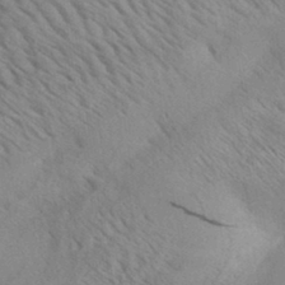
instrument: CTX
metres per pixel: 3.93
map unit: Aa
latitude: 32.8947
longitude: -138.4412
